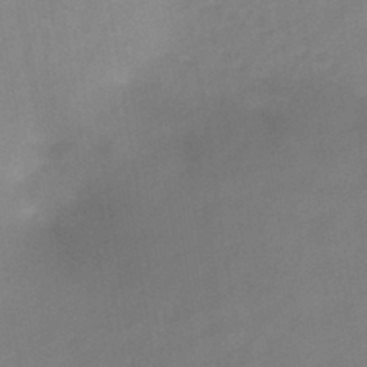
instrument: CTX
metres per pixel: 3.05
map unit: HNb
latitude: -45.4832
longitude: -39.4048
